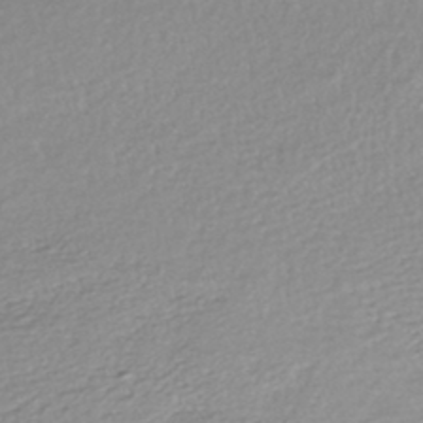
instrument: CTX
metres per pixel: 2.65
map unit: HNhu
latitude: -46.6707
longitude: 102.8786
